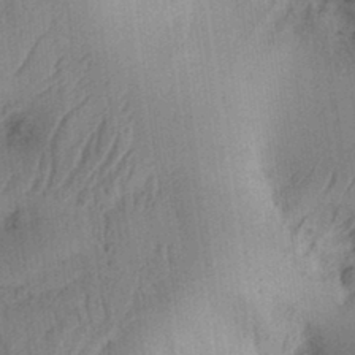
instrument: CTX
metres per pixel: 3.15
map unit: Ht
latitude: 11.9150
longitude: -74.4034
